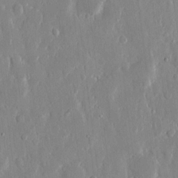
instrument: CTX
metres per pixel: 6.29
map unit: eHh
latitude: 12.9136
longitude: -70.0822
